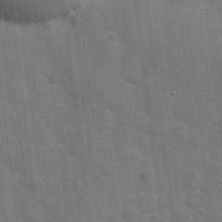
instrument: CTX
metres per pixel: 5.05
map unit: Hve
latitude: 19.0080
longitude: 151.8233
